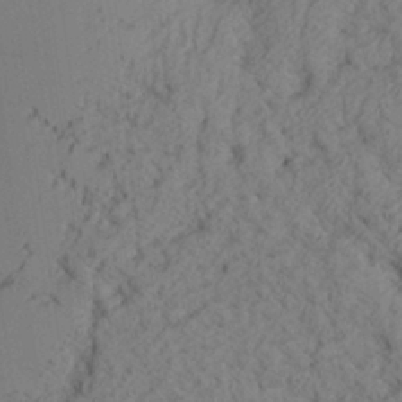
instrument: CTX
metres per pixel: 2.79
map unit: Aa
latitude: 27.3860
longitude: -131.1593
